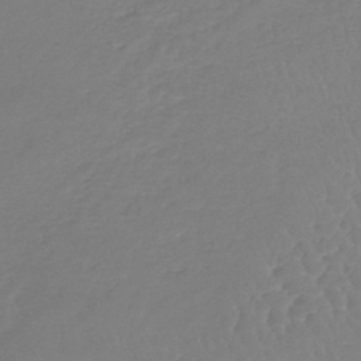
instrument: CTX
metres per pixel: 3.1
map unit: lHb
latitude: -40.8975
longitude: 68.1227
